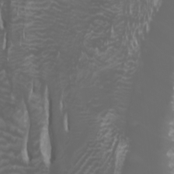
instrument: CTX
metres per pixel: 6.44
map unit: Htu
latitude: -0.7275
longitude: -77.1214
